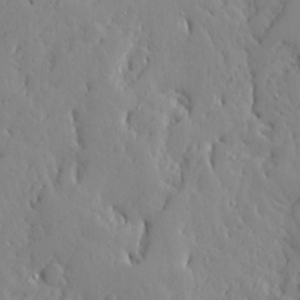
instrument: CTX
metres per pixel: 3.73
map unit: Ave
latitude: 13.3860
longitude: -133.1592
